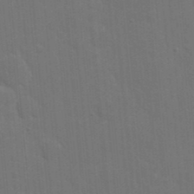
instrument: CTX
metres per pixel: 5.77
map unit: eHh
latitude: 19.7260
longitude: -64.1389
